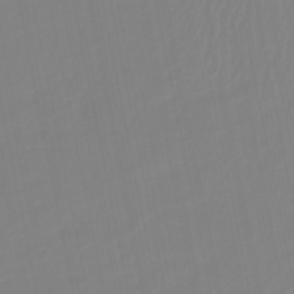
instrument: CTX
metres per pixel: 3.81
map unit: eHb
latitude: -49.6722
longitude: 85.3320
